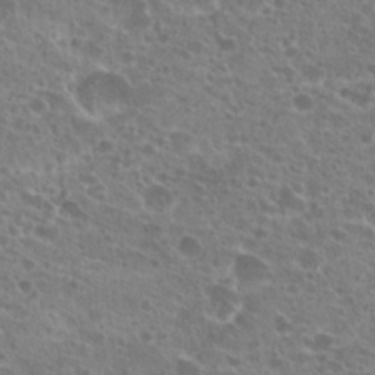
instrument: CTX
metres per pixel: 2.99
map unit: Hto
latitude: 21.5749
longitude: -41.4237
